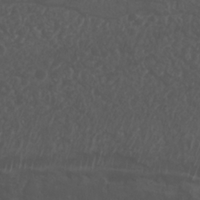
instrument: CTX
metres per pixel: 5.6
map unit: Nhu
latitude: 26.0633
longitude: -62.8569
